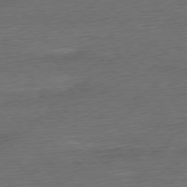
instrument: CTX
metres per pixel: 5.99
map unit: Ap
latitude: -77.9745
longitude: -71.6505
